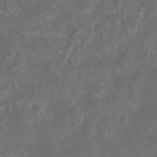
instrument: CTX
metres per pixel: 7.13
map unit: Nhu
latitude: 29.1592
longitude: -59.2159
